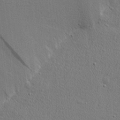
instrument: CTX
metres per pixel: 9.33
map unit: Nhu
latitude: 1.1781
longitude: -77.7260
